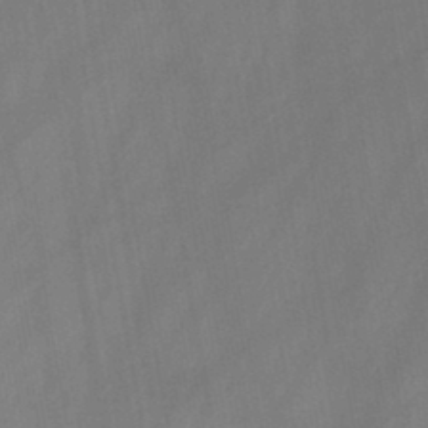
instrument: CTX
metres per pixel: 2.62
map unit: HNb
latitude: -45.5021
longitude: -39.7261
